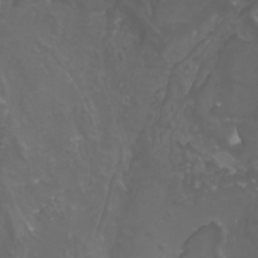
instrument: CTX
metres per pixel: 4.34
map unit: Nhu
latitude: -8.1606
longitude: -93.9717
